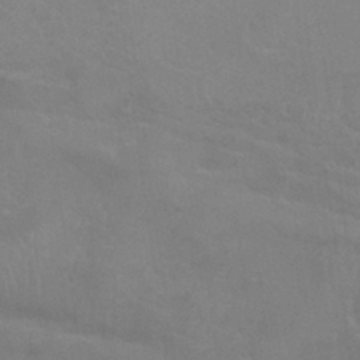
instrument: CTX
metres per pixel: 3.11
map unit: Nhu
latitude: 27.8206
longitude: -54.1578
